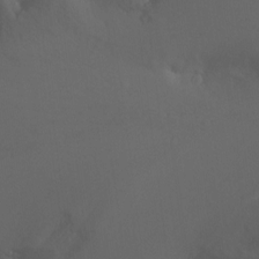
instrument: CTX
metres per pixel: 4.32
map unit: Ht
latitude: -9.6155
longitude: -37.4427
